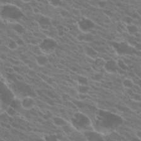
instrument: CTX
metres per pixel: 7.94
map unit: Hto
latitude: 22.1956
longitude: -38.1578
